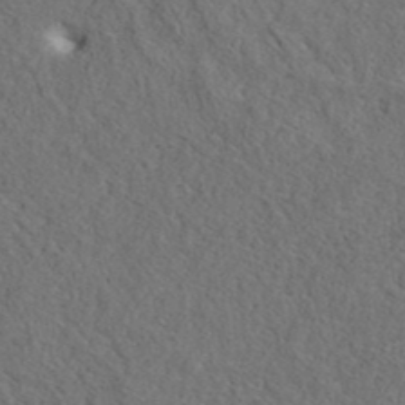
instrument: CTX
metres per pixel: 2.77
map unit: eAb
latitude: 39.6694
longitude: 112.8408
